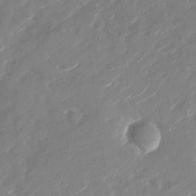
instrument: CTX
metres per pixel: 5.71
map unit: Nhu
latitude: -29.2187
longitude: -72.9892
